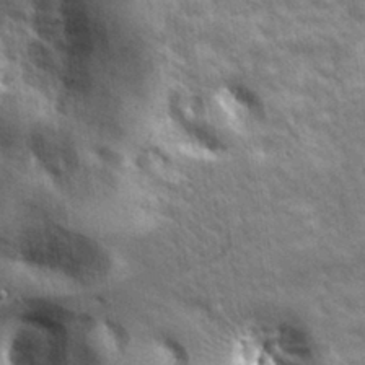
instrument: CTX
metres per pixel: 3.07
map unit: eHh
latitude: 33.8205
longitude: -70.0633
